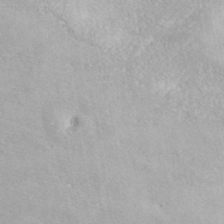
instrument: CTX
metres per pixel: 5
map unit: ANa
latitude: 38.3656
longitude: 20.7463
